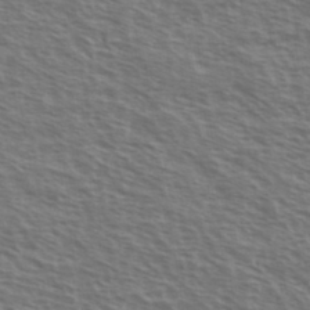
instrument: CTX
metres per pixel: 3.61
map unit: Ave
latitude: 37.8584
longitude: -111.4427
